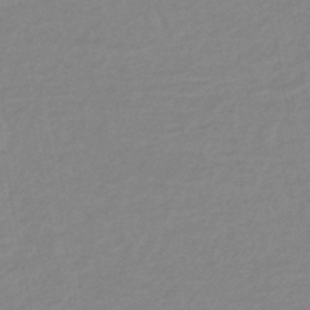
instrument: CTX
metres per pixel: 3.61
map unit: eHb
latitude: -45.1620
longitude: 88.0094
